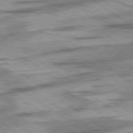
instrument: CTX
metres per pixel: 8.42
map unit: lApd
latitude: 78.5546
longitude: -53.6883
